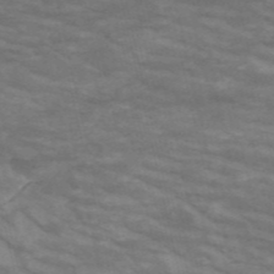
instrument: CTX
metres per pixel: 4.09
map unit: HNb
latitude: -53.7099
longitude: -44.6868
